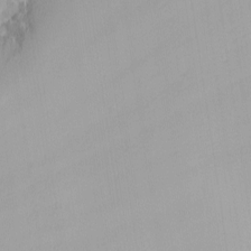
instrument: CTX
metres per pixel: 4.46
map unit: Nhu
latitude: -6.1228
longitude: -67.8205
